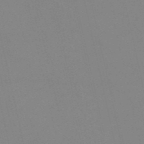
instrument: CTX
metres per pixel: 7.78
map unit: HNb
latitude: -53.1242
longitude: -50.1766
